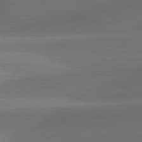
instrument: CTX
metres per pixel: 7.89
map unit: lApd
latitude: 81.4804
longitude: 130.8597
